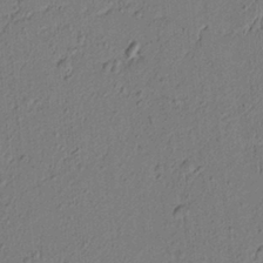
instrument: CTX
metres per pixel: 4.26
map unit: lAvf
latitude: 5.6316
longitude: 165.6911
